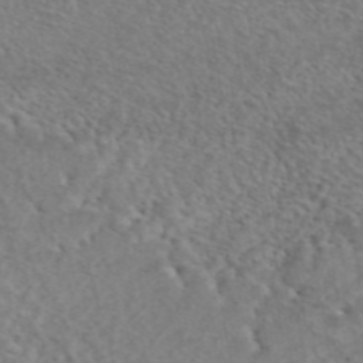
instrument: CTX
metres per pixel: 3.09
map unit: eAb
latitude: 44.8947
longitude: 114.9542
